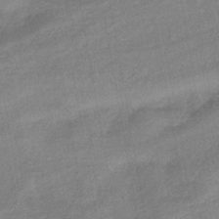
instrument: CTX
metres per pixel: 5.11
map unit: eHb
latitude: -41.7855
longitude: 84.1794
